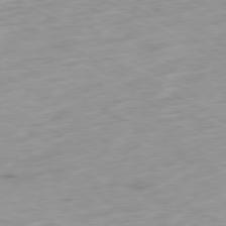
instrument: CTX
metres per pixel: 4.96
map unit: Ap
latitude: -79.2376
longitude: -68.9892
